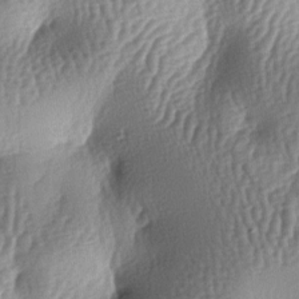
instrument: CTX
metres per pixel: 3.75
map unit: lAa
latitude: -6.8786
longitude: -127.4804
